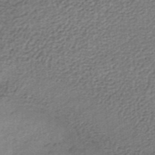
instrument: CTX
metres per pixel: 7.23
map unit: lHb
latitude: -36.1039
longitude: 60.3306
